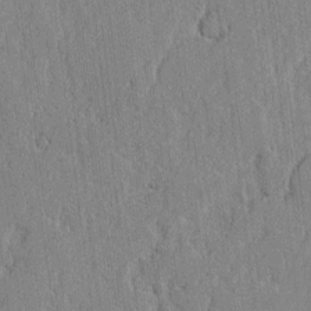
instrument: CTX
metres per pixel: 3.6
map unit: lAvf
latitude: -0.3118
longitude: -107.0269
